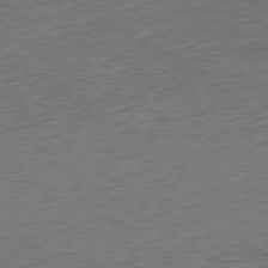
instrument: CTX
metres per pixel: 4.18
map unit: Hpe
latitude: -79.6533
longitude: 11.2754
